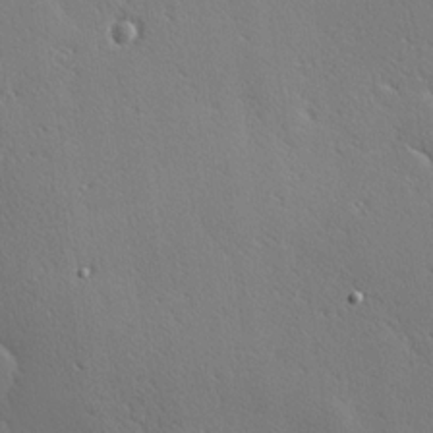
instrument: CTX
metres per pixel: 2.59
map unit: Hve
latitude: 19.2159
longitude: 149.9367
